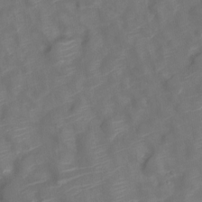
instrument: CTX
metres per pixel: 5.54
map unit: Nve
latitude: -19.9556
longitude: 106.4251
